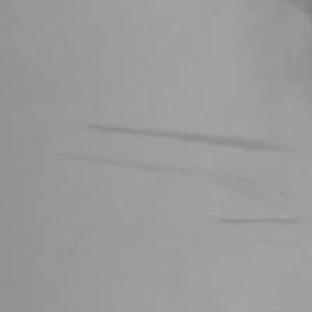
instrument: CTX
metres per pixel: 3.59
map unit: Aa
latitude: 22.1956
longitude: -145.8016
